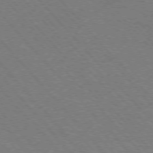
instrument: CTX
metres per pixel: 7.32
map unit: Hpe
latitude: -76.9920
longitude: -13.2537
